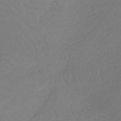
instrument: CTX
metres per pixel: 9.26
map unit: lHb
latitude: -41.4076
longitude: 68.1794
